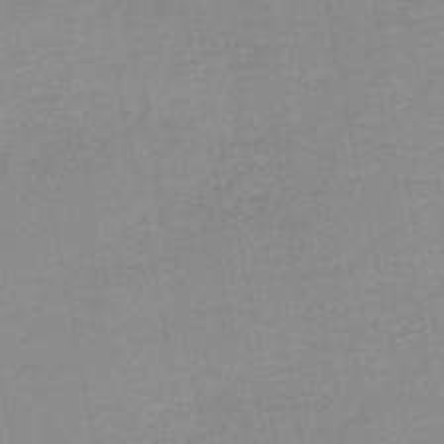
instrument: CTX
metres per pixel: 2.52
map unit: HNb
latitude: -49.7289
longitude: -49.0458
